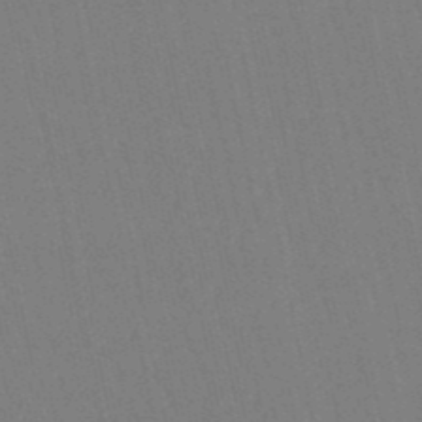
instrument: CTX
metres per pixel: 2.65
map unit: eHb
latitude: -50.4062
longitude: 69.4643
